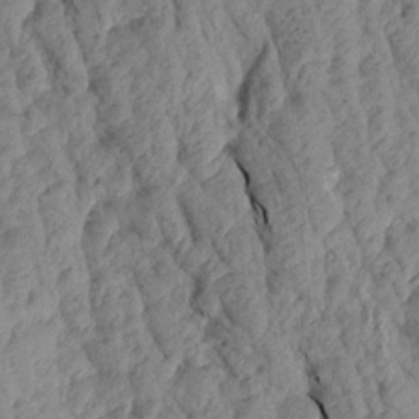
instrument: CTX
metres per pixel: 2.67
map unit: Aa
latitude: 18.3089
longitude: -146.1011
